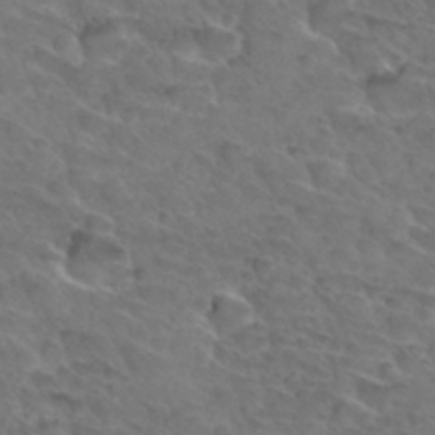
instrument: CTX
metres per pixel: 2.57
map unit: Hto
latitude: 32.8947
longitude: -46.3090
